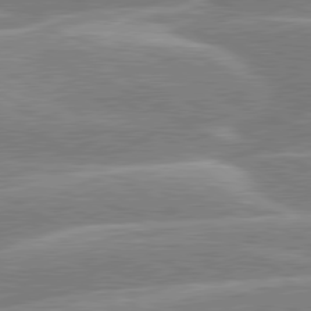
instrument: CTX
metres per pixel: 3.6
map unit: lApd
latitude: 80.2333
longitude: -131.2348
